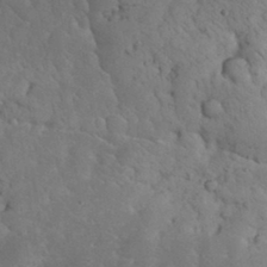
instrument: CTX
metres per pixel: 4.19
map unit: eHh
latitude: 32.7435
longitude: -65.8394
